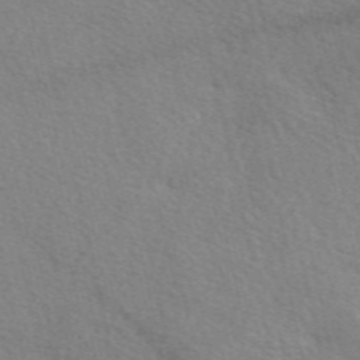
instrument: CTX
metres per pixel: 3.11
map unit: eAb
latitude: 50.2900
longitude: 120.2361
